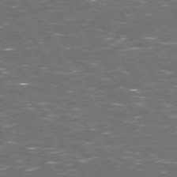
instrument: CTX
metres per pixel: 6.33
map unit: Hpe
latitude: 72.7058
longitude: -124.2144
